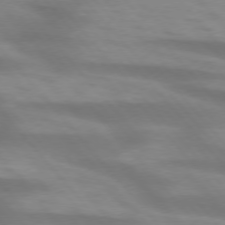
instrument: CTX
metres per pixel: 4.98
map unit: lApd
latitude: 74.4223
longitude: -60.7813
